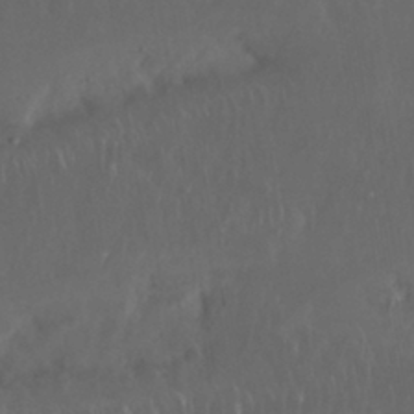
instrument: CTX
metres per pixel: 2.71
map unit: Nhu
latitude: 29.6694
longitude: -58.6491
